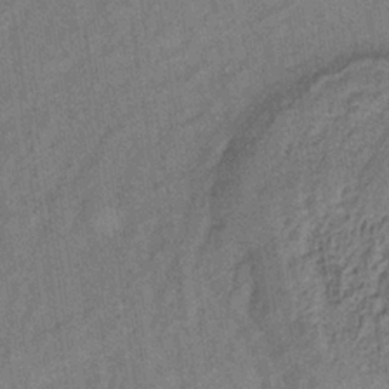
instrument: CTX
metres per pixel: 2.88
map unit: lHb
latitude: -34.8786
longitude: 70.6708
